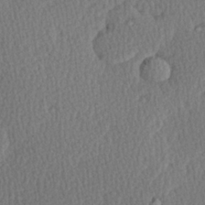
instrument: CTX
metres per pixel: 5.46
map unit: Hve
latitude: 27.1025
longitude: -93.4048
